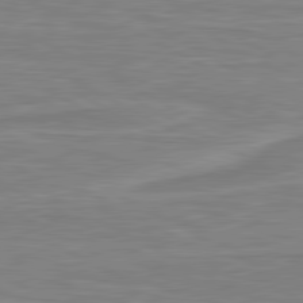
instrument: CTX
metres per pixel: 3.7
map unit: lApd
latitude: 80.7435
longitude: 173.0864
